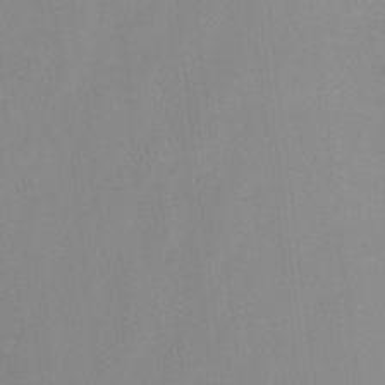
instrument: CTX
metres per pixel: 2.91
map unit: Ht
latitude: -14.5196
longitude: -43.2348
